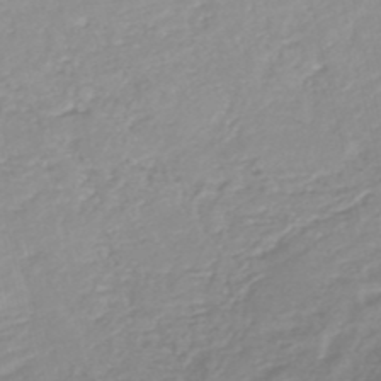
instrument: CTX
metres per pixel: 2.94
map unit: lHb
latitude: -45.3699
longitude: 79.2376
